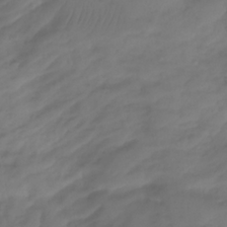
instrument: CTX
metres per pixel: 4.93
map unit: Aa
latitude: -11.7478
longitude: -68.0255
